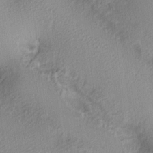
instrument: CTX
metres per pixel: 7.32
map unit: lAa
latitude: 4.0822
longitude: -112.5168
